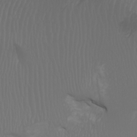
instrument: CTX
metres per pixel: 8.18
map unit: Htu
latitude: -6.8975
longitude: -68.2522
